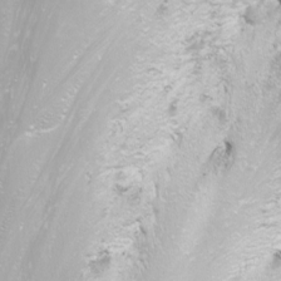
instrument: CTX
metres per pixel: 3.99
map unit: Nhu
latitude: -11.7667
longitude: -62.8569
